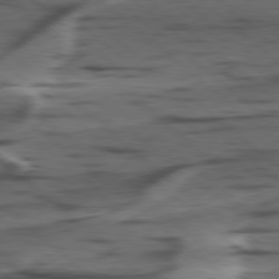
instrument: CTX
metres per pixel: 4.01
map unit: lApd
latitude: 78.8002
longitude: -49.4993
